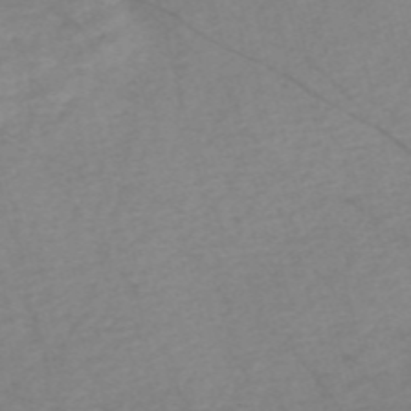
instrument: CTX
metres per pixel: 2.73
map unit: Nve
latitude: -56.8219
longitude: 53.4643
